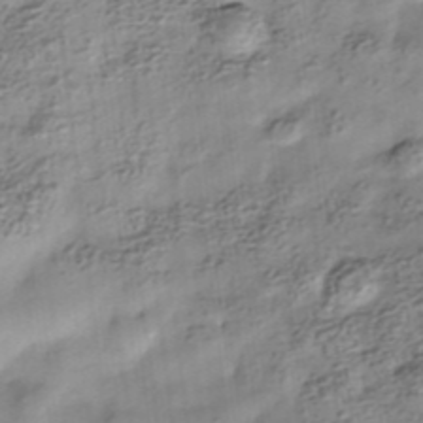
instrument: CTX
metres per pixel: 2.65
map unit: Nhe
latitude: -38.5574
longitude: -148.2900
